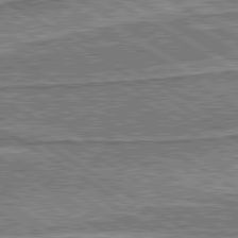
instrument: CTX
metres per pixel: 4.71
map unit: lApd
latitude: 80.2711
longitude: 172.8786
